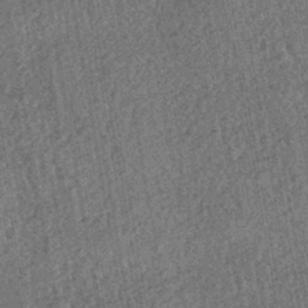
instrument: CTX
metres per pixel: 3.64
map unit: HNhu
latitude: -43.1998
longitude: 98.5385
